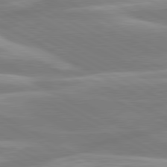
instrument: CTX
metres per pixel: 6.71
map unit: lApd
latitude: 80.5735
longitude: -134.5734
